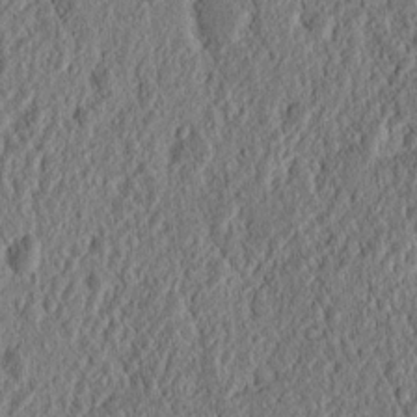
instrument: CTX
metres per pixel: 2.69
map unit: Nhu
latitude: 14.0444
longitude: -73.9717
